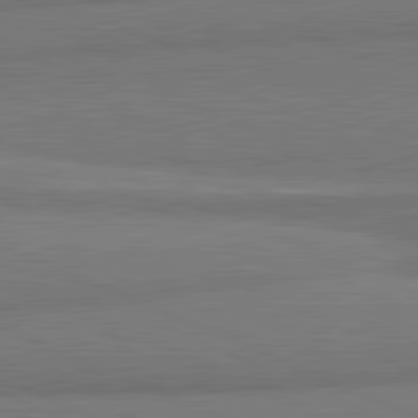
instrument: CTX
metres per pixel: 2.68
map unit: lApd
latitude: 82.0444
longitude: 175.0297
